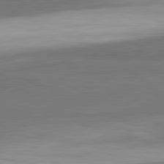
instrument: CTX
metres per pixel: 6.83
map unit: lApd
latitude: 81.7072
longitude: 174.9541
